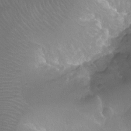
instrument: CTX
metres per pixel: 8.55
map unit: Ht
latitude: -11.3321
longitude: -44.3656
